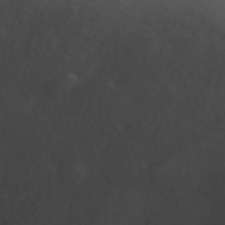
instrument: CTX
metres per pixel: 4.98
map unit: ANa
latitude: 51.8394
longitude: -71.1781
